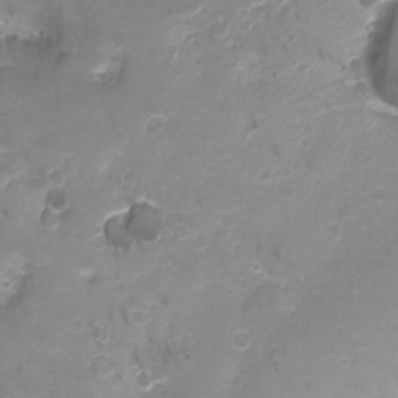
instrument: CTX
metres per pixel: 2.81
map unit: Ht
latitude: -12.0472
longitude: -35.5938
